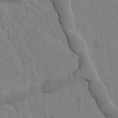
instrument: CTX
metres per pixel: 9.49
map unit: Htu
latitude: -1.8990
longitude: 172.4251
